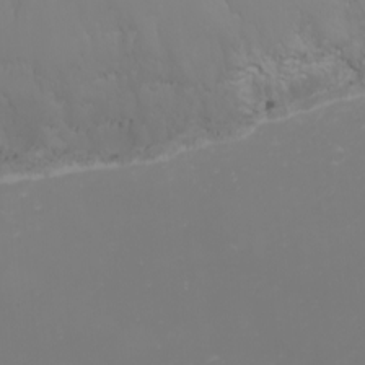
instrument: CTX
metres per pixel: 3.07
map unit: Nhu
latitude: -2.0472
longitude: -76.7246
